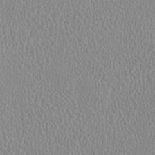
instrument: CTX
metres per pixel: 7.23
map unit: HNhu
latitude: -0.1228
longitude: -1.3103
